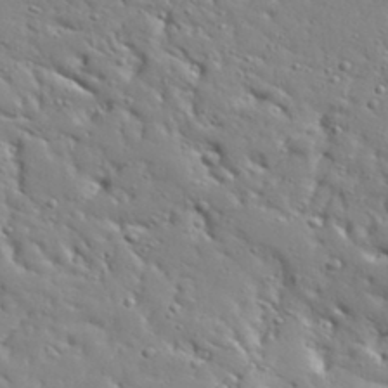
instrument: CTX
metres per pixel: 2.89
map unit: Aa
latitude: 32.1767
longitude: -132.8947
